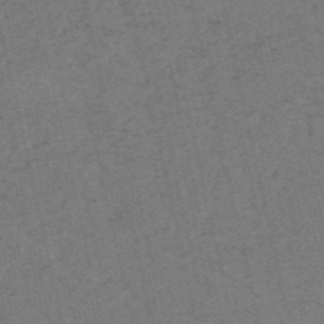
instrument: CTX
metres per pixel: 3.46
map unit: HNb
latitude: -55.1998
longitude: -42.1956
